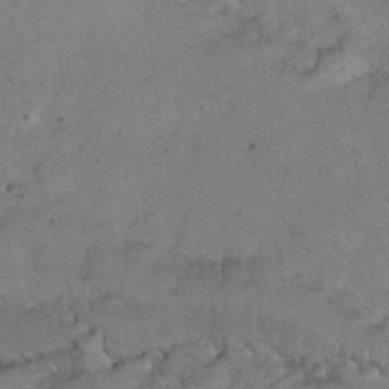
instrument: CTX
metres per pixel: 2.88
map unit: Nhu
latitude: 22.6112
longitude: -67.4993
